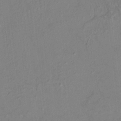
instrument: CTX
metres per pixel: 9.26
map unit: HNhu
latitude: 5.5938
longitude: 13.9367
